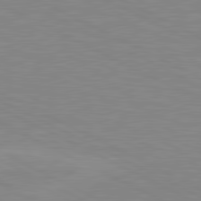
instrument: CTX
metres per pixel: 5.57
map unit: lApd
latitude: 81.0269
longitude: -172.2900
